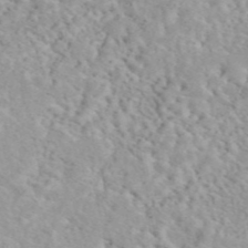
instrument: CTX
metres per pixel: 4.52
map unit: eAb
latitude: 44.5546
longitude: 114.4629
